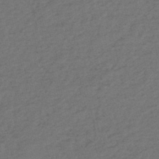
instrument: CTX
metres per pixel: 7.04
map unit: eHh
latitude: -51.7666
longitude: -24.5545
